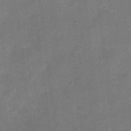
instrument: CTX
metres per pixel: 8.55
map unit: eHh
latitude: 4.6679
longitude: -66.4790
